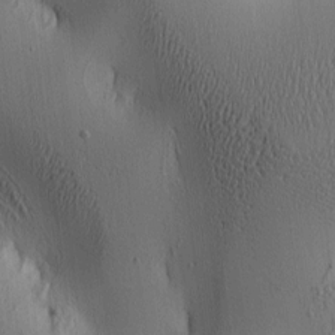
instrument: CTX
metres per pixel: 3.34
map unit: lAa
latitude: 5.1214
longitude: -112.8380
